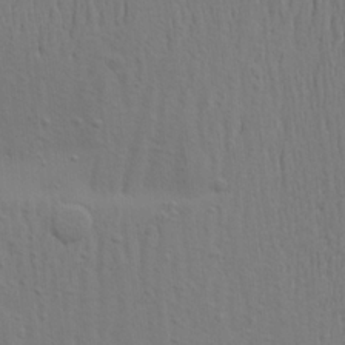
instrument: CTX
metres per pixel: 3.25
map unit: Aa
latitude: 20.9892
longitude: -142.5924
